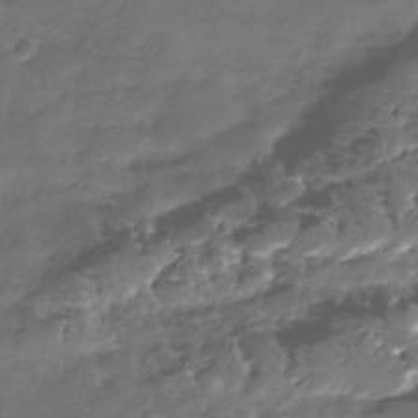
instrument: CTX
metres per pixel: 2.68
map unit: Nhe
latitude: -32.9353
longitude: -92.1955
